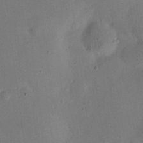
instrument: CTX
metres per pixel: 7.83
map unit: eHh
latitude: 24.6490
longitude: -68.5735
